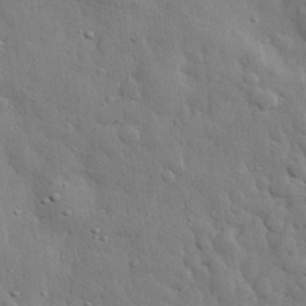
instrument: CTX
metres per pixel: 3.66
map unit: eHh
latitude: 29.7072
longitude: -75.8017
